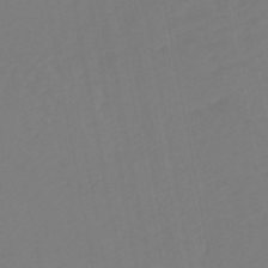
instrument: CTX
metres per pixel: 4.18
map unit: eHb
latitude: -49.5210
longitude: 84.5195
